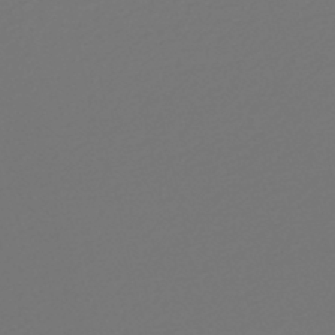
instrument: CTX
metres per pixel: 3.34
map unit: lHb
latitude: -46.3684
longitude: 59.8044
